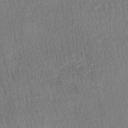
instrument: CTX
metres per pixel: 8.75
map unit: HNhu
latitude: -48.3496
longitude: 101.5588
